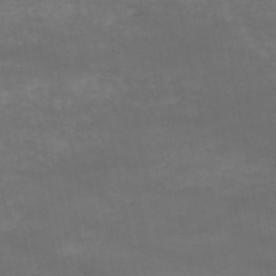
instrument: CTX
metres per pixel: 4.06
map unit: HNb
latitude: -51.6155
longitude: -39.6694
